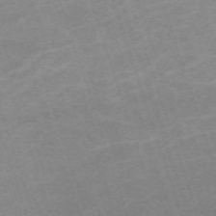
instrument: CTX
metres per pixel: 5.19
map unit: eHh
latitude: -64.1984
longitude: 49.9556
